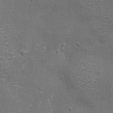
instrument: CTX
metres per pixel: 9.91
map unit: eHh
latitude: -4.1039
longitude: 19.5021
